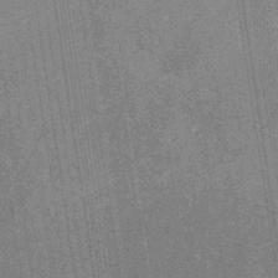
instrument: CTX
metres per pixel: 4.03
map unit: HNb
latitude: -31.5210
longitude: 60.3117
